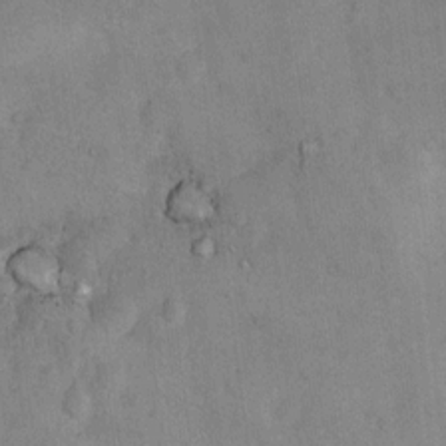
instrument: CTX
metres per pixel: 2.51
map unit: Nhu
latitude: 7.2726
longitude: -23.4237
